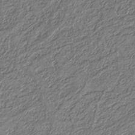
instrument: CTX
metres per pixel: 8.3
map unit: eAb
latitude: -39.0864
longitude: 51.8233
